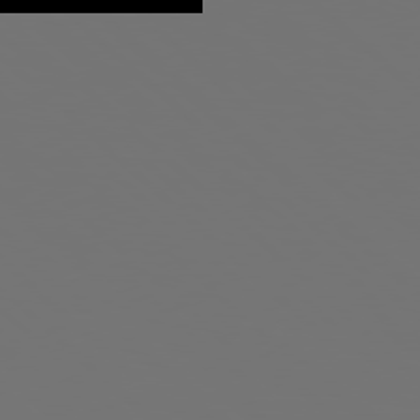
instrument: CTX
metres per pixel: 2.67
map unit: Hpe
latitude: 77.9528
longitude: -143.1970
